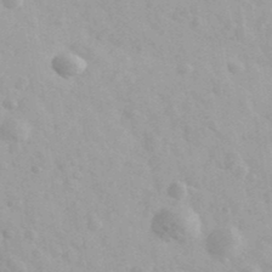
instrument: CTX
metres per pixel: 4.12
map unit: Ave
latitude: 39.7450
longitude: -106.7624
